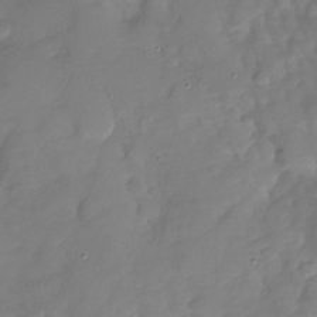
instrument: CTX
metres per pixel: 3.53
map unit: Nhu
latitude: -28.7463
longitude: -58.9892
